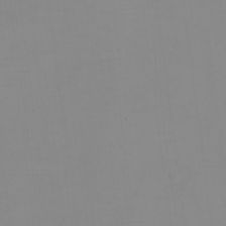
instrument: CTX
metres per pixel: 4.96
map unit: eHh
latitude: -5.3509
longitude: -82.9324
